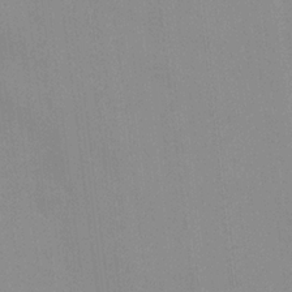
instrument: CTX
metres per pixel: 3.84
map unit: HNhu
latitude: 6.6490
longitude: -2.3089
